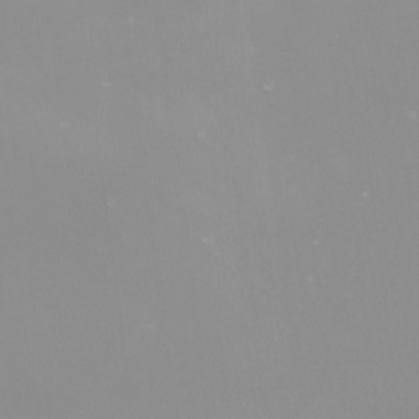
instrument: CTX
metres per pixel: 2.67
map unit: Nhu
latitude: -9.3510
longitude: -79.2159
